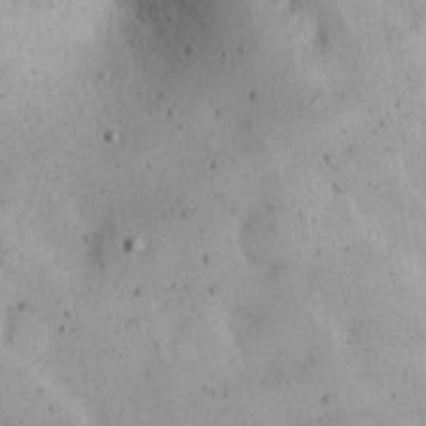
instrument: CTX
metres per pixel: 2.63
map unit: eHh
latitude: 22.7057
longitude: -70.3656
